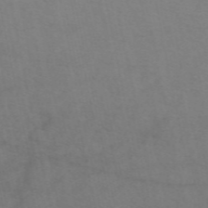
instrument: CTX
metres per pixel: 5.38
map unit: eAb
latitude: 50.4601
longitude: 104.5196
